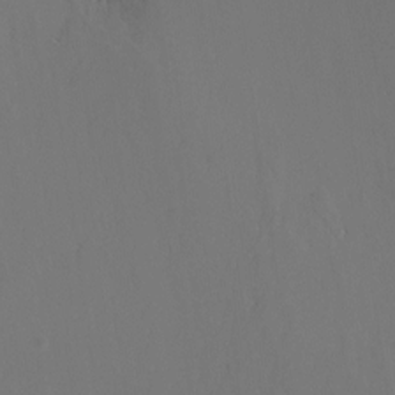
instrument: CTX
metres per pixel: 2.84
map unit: Htu
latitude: -11.7100
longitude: -70.9702
